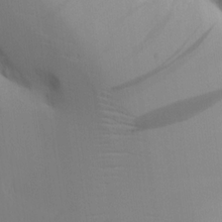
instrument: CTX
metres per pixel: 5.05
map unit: Aa
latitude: 18.8002
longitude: -125.0836
